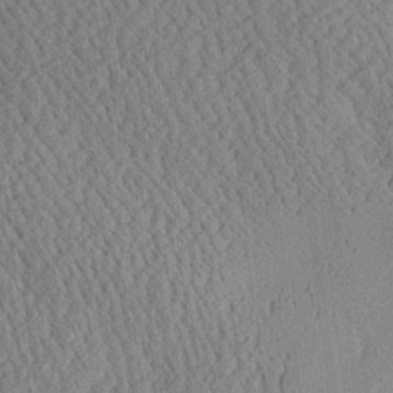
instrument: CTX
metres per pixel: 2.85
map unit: Aa
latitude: 24.4412
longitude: -134.4412
